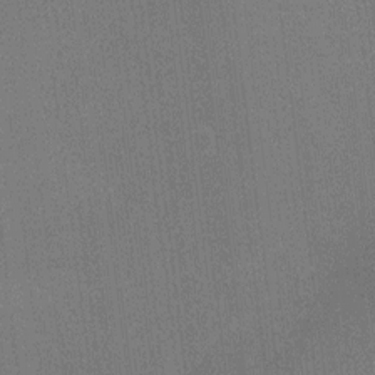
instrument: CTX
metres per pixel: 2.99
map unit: Ht
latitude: -5.3509
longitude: -19.5938
